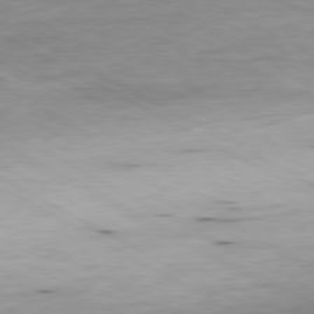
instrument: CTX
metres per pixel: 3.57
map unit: Ap
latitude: -80.4818
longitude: -83.1403
